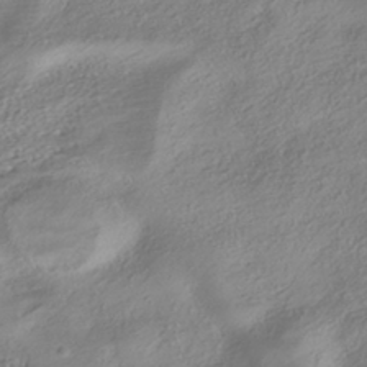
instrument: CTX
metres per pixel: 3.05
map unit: HNhu
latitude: -41.8422
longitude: 102.3873
